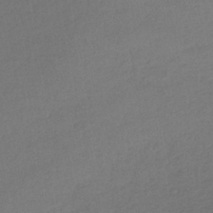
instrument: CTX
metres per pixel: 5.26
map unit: lHb
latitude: -38.7841
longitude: 68.5951
